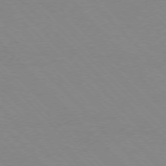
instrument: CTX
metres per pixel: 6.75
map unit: Ap
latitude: -77.5966
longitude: -87.7072
